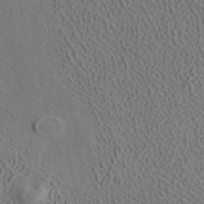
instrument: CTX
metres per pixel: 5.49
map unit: ANa
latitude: 39.4804
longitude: 18.9542
